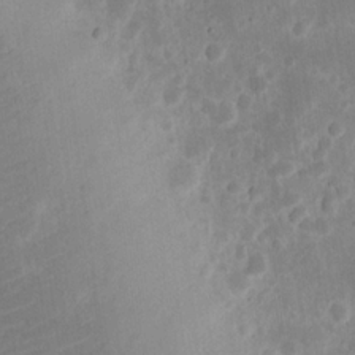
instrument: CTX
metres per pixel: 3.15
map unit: eHh
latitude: 19.6316
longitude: -70.1578
